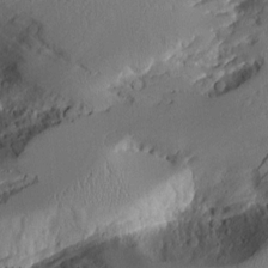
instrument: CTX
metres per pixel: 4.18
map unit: Aa
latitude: 11.8017
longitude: -126.3845
